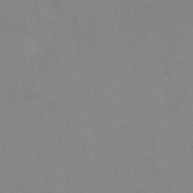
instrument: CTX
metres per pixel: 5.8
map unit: HNb
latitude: -50.0850
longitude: -40.4223
